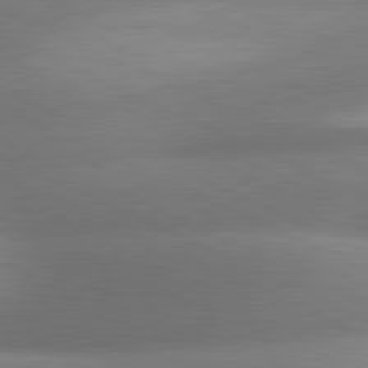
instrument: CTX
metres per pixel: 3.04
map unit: lApd
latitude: 80.9136
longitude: 130.5574
